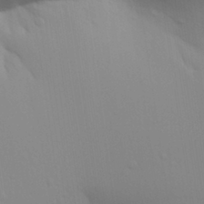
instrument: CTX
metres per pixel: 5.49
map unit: Aa
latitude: 31.0648
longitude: -133.6883
